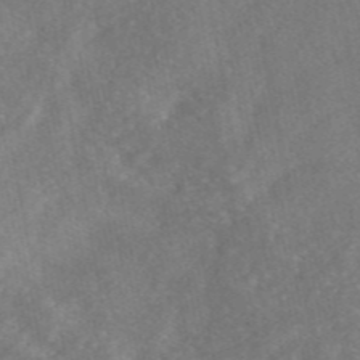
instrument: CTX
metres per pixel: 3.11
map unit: eAb
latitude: 47.2348
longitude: 127.7288
